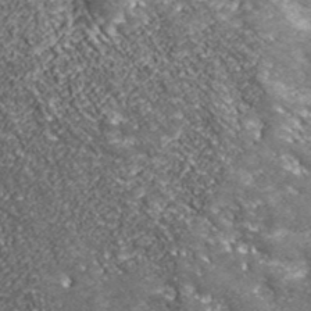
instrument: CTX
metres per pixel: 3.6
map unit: ANa
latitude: 42.8002
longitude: -88.7058
